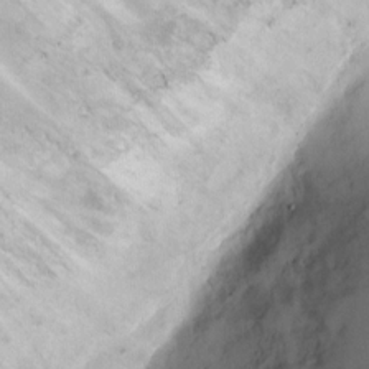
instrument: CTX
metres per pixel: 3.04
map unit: eHh
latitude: 10.1389
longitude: -62.6113
